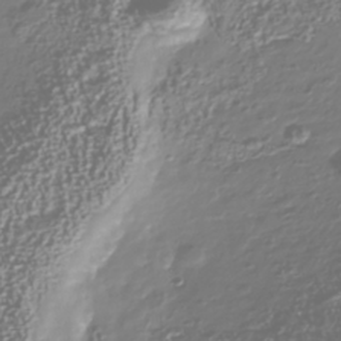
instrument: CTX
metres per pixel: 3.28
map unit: Nhu
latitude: -40.4440
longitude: -82.9513
